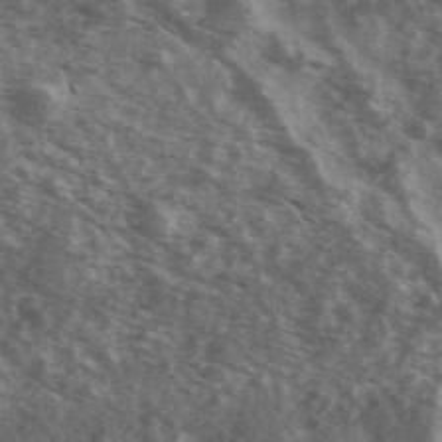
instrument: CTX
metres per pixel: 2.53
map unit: Ave
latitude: 39.6127
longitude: -109.1781
